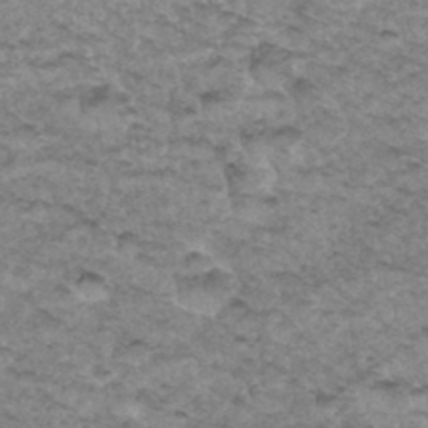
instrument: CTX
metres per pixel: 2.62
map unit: Hto
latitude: 35.1403
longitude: -47.6127
